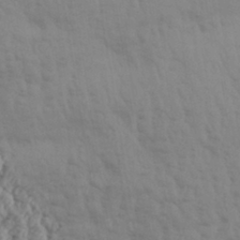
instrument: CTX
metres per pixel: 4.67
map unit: Aa
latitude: 31.0270
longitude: -135.8583
